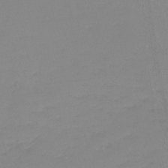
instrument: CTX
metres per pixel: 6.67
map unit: lHb
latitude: -40.1983
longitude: 67.4454
